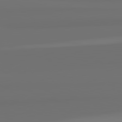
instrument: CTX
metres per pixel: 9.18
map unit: lApd
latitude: 82.6490
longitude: 162.0472
